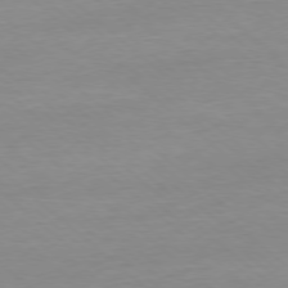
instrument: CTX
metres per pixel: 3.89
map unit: Ap
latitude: -78.1794
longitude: -97.3859
